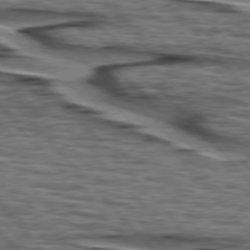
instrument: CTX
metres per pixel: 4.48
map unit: lApd
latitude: 76.4412
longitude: -80.0444
